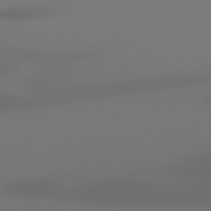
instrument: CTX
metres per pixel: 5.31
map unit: Hpe
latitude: 76.4601
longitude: -130.7436
